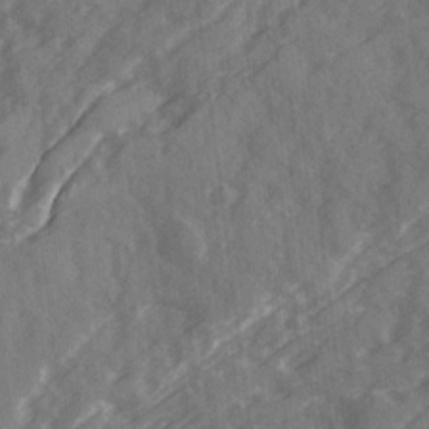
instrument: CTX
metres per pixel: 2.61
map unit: Ave
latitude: 19.7638
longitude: -130.8758
